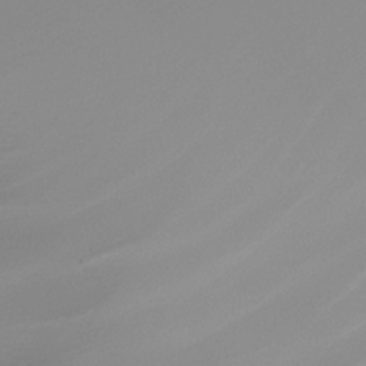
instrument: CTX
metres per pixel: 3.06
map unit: Nhe
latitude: -32.4440
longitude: -117.8772
